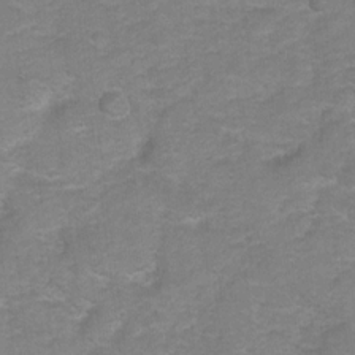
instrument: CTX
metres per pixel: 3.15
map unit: Hto
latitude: 5.6127
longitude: -31.4238
